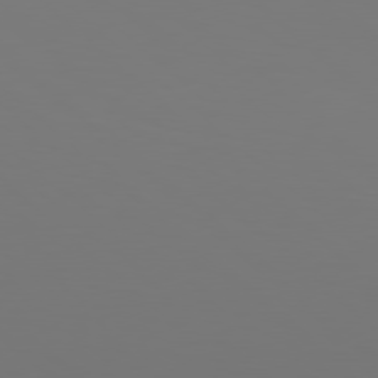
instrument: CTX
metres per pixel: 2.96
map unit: Hpe
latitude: 78.3845
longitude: -173.5371
